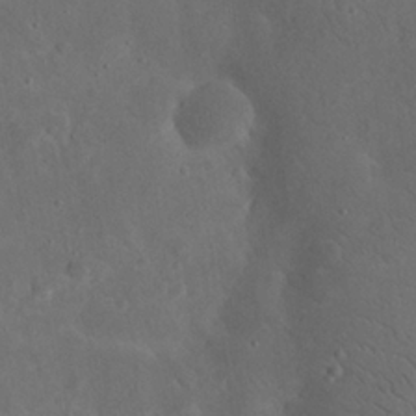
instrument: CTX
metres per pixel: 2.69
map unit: eHh
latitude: 24.5545
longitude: -67.6505
